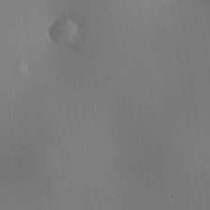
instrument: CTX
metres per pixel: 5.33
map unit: HNhu
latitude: 9.4804
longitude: 14.4062
